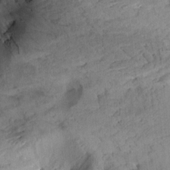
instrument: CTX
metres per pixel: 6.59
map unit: Aa
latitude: 10.9514
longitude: -143.0648
